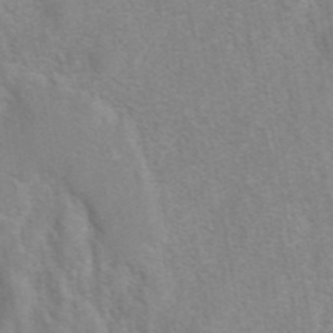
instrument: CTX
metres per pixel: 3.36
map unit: eAb
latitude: 41.5560
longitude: 106.3307
